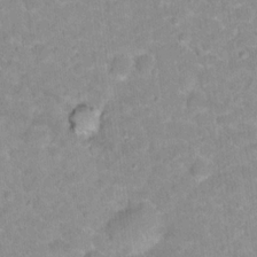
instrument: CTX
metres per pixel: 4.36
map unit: Hto
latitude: 17.4237
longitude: -35.7449
